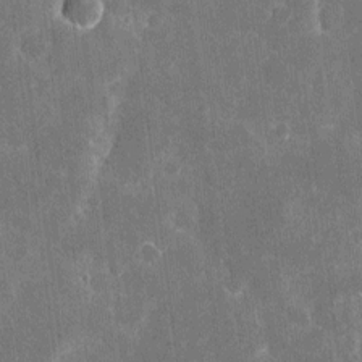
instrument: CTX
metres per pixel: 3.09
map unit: eHh
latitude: 6.0444
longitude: -67.9528
